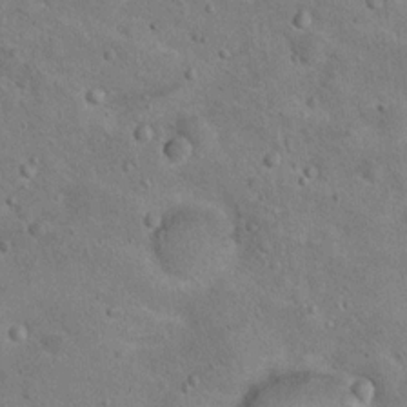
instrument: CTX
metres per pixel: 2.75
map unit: Nhu
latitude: 15.0648
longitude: -28.8002
